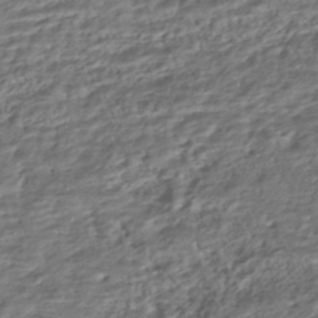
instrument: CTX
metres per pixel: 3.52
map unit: HNhu
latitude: -45.0109
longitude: 101.1998
